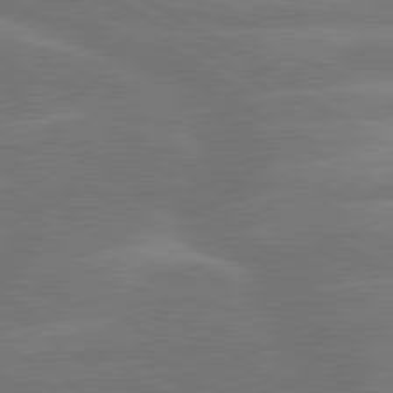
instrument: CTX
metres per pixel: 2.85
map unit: lApd
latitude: 79.9339
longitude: -122.9514
